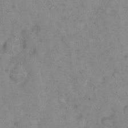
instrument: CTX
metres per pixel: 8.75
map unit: eHh
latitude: 16.2334
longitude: -63.9906
